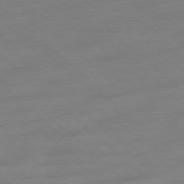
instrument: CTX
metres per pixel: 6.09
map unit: Ap
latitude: -78.0283
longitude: -98.7813
